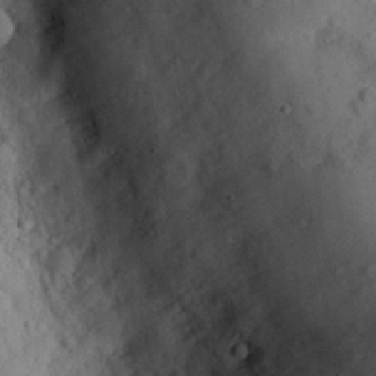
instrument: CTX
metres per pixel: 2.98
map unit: eHh
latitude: 28.1200
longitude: -79.8017
